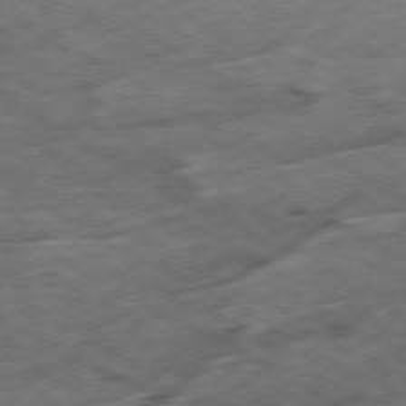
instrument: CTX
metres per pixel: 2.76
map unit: Ap
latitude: -80.5763
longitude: -73.6694
